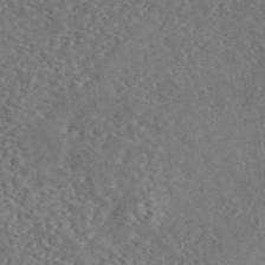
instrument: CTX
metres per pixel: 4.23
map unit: ANa
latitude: 44.8191
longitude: 47.2187
